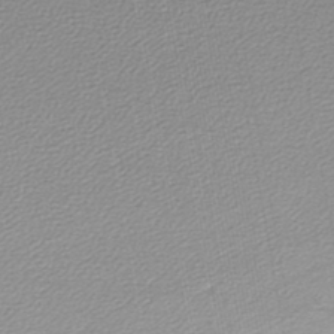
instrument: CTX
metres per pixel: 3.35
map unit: lHb
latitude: -44.6896
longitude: 62.0283
